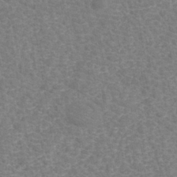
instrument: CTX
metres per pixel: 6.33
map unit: eHh
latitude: -40.7841
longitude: -29.5938
